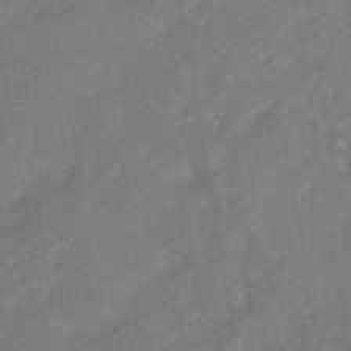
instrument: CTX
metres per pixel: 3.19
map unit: HNhu
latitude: -41.5777
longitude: 91.6344
